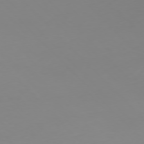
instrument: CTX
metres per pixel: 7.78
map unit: Ap
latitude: -77.0297
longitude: -82.7813
